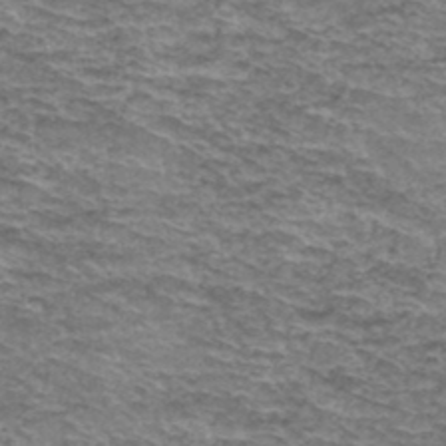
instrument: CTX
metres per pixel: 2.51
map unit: Hto
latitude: 37.2348
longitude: -43.0081
